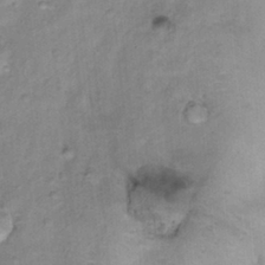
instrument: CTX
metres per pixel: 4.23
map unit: Hto
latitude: 16.6868
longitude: -35.6316
